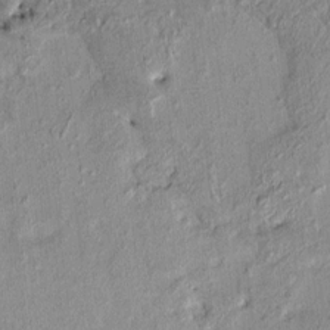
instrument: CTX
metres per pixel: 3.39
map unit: HNhu
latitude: 6.8191
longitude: 0.1984
